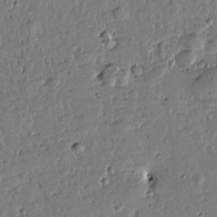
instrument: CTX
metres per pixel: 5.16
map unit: Htu
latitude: 0.7813
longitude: -178.7624
